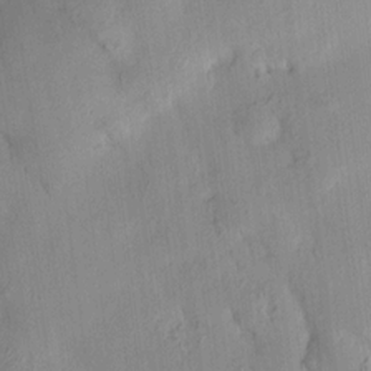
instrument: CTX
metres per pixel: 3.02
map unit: HNhu
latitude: 14.3468
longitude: 12.4062
